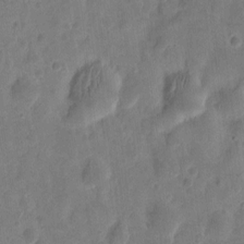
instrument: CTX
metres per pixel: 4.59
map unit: eHh
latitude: 9.0270
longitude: -73.9906
